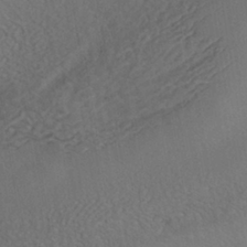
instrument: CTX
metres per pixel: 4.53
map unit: HNhu
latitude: -39.2943
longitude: 100.9730
